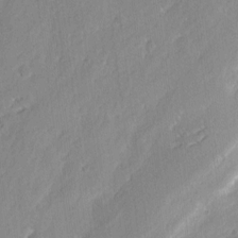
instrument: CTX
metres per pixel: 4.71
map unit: eHh
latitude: 2.4790
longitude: -77.6127
